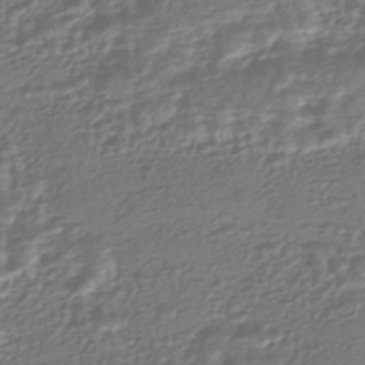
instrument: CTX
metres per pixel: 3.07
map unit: HNhu
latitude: -45.3699
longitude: 100.0472
